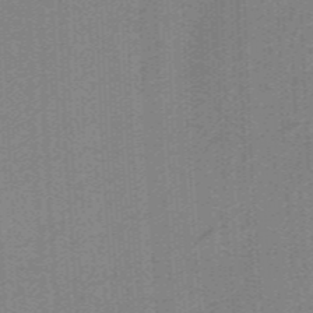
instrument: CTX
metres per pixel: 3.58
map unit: HNb
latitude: -38.3873
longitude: 53.8611
